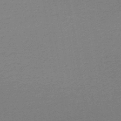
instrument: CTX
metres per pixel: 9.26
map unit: lHb
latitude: -46.7841
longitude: 57.9178
